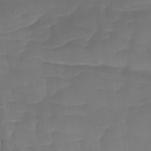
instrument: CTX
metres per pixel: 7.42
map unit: Ave
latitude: -9.2187
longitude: -122.9325
